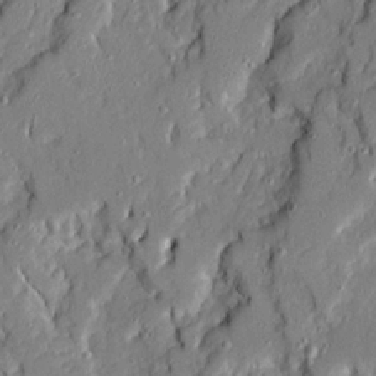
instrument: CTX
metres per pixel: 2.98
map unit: Ave
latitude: 21.0270
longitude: -128.9891
